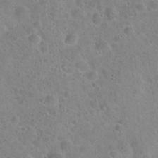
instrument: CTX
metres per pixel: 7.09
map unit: Hto
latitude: 21.7639
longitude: -53.3293
